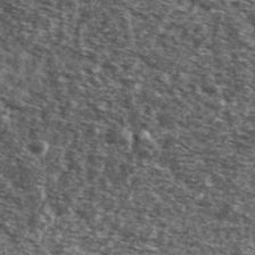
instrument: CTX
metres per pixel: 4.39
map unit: Ave
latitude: 41.1214
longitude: -105.9339
